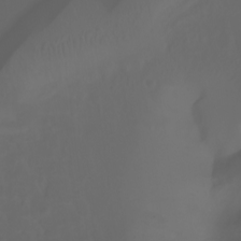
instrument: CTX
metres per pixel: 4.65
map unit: Ht
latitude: -3.0675
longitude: -60.8191
